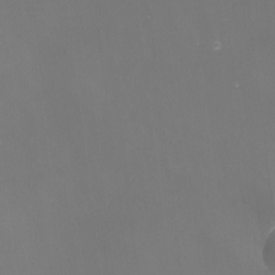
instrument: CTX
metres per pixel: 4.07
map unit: Nhu
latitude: -9.6344
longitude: -78.0255
